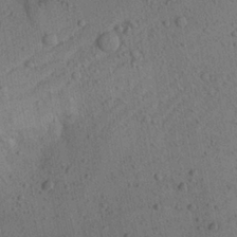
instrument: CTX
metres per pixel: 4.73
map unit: Aa
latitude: 22.4790
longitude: -143.0836
